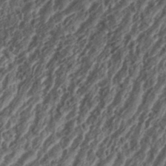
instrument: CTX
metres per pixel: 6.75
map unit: eHh
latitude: 36.5168
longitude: -135.6316
